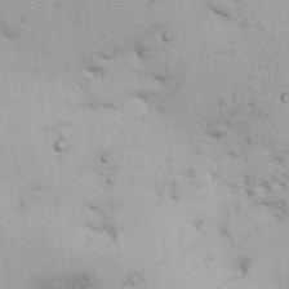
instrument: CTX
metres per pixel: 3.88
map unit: Nhu
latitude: 26.5924
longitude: -68.2712
